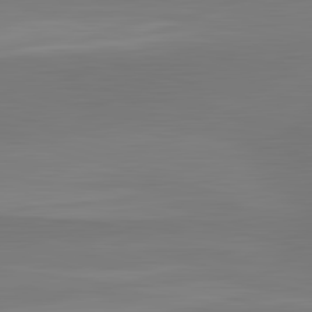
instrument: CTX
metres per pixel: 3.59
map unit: lApd
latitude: 83.5560
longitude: -133.5749
